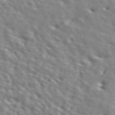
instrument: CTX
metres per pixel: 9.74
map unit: ANa
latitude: 45.8016
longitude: 49.1809
